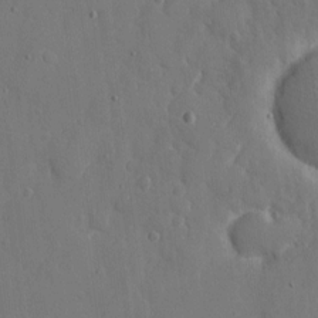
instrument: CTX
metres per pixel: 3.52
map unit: eHh
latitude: 7.6505
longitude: -68.5735
